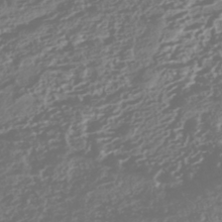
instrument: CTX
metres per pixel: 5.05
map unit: HNhu
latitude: -43.2753
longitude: 104.3495
